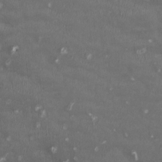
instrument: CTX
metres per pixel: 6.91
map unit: HNhu
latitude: 0.0444
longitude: -3.3481
